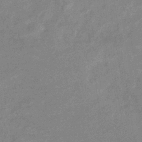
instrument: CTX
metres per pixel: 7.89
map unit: eHb
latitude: -36.7463
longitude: 76.7085
